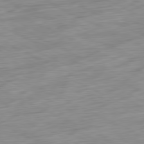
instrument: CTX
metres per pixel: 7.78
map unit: Ap
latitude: -81.1620
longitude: -72.4979
